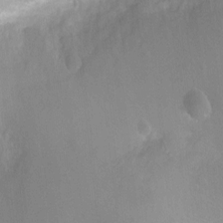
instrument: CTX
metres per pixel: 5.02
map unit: Ht
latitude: -8.0094
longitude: -21.5749
